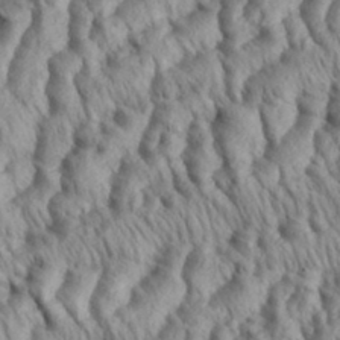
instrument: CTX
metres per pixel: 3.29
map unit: eHh
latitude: 35.6882
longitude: -138.2145
